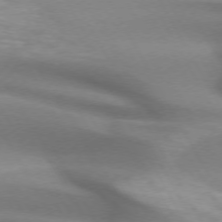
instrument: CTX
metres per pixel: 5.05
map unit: lApd
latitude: 72.4412
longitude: -51.9906
